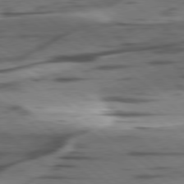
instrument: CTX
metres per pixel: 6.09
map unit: lApd
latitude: 78.6113
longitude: -50.1011
